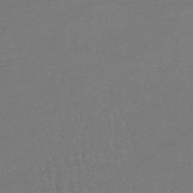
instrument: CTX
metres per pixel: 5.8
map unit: lHb
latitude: -41.5966
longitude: 65.7289
